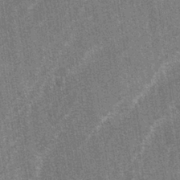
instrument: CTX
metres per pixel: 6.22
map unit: lAa
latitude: -3.9556
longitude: -129.3859
